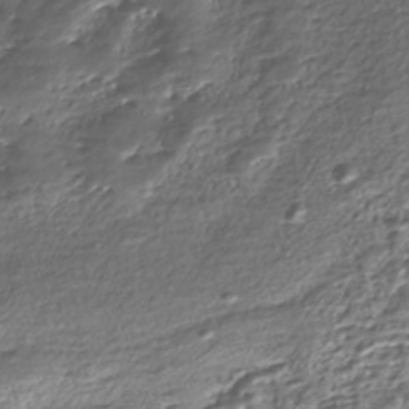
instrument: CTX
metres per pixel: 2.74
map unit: Nhe
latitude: -45.8422
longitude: 152.1983
